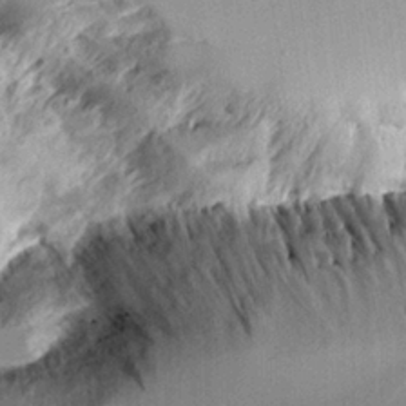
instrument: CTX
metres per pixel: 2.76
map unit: Aa
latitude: 11.5182
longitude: -126.3845
